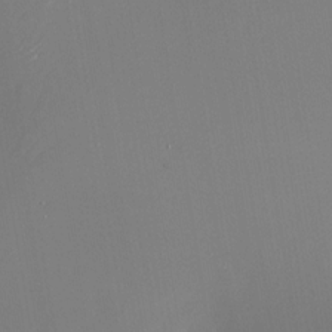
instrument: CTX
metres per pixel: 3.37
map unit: Nhu
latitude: -24.4818
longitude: -72.9136
